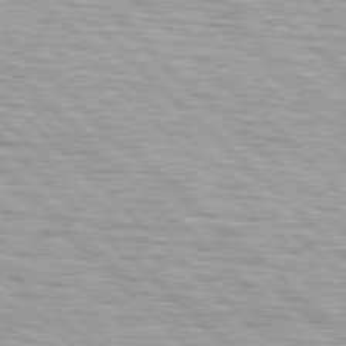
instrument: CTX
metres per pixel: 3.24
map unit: lApd
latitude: 76.6868
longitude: -79.3860
